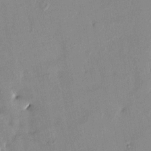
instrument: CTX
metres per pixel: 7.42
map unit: HNhu
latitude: 4.4034
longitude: 14.2929
